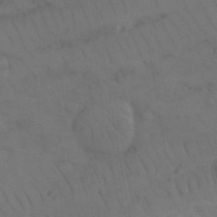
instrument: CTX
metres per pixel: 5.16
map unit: Nhu
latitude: 26.6680
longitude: -69.7639
